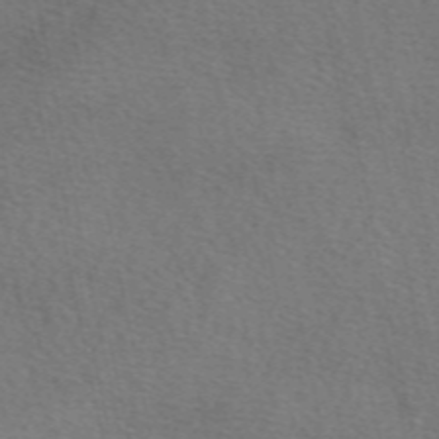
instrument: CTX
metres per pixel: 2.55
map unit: eAb
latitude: 49.7261
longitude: 110.9541
